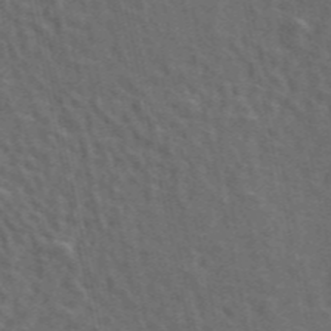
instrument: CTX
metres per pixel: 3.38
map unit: ANa
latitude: 49.7450
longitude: -82.4790
